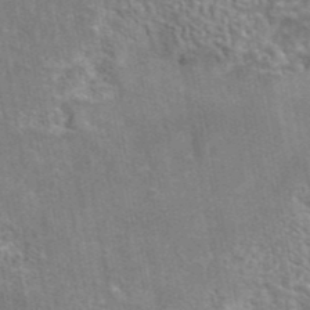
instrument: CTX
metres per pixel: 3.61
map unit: eAb
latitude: 42.8380
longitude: 106.7463
